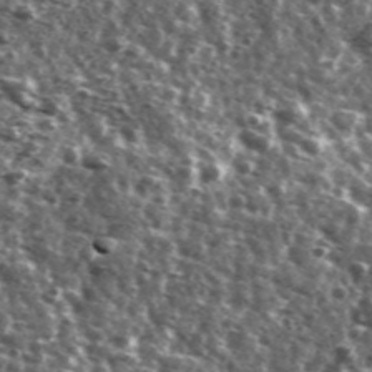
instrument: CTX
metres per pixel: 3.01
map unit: Ave
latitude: 41.5371
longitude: -106.2334
